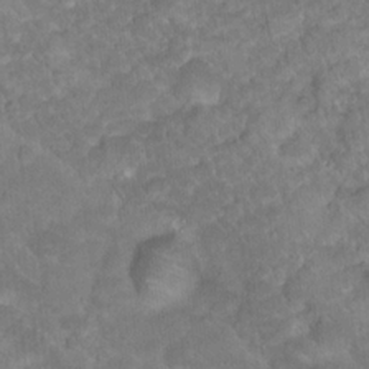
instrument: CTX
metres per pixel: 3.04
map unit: Hto
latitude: 18.8758
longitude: -35.6505
